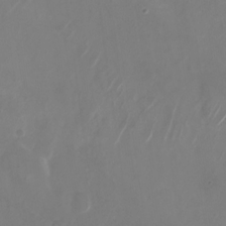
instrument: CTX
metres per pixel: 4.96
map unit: Nhu
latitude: -28.2740
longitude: -71.3481
